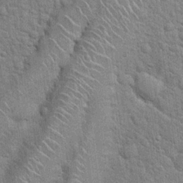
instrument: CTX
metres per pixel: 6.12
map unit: Hto
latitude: 20.1578
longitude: -52.1200
